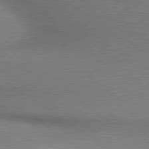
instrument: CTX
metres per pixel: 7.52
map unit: lApd
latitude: 80.0822
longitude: 165.2943
